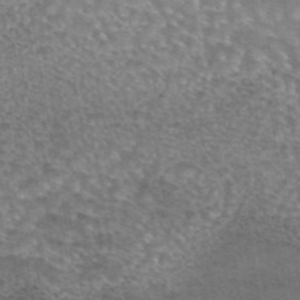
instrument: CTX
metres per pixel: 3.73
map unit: eAb
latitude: 44.9891
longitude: 104.1417
